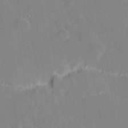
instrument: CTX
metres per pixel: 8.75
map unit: Hve
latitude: 27.4427
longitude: 145.0864
